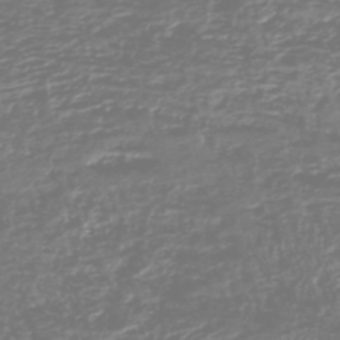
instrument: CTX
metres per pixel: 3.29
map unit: HNhu
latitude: -46.9352
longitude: 29.1242
